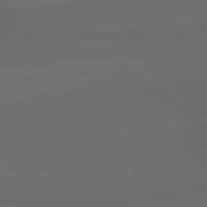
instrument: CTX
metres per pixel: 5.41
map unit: lApd
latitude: 79.0837
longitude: -138.1956
